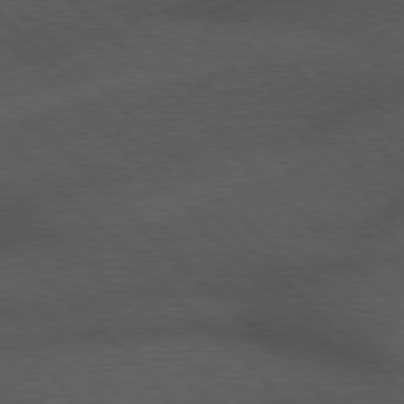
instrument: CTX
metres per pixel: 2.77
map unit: Hpe
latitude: 77.2537
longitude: -153.1592
